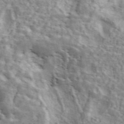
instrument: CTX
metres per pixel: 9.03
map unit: ANa
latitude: 46.1389
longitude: 28.8030
